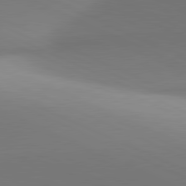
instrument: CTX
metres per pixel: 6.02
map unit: lApd
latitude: 81.3859
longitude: 143.3887
